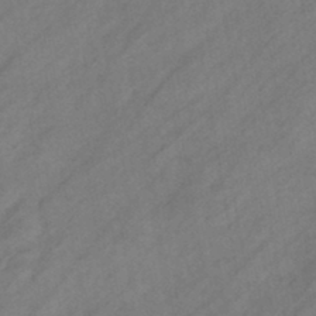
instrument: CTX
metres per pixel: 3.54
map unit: eHb
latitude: -43.3698
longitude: 85.3509
